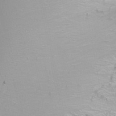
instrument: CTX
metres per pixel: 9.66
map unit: Htu
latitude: -4.1605
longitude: -88.0633
